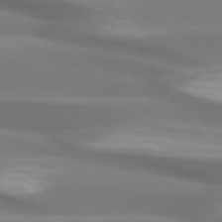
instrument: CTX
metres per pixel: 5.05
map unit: lApd
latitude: 73.9339
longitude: -50.5167
